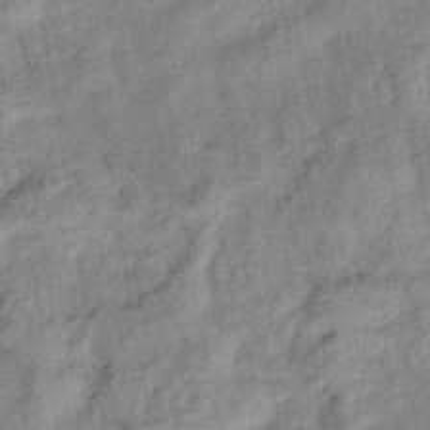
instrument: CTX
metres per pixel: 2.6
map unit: eHb
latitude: -38.1417
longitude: 77.5399
